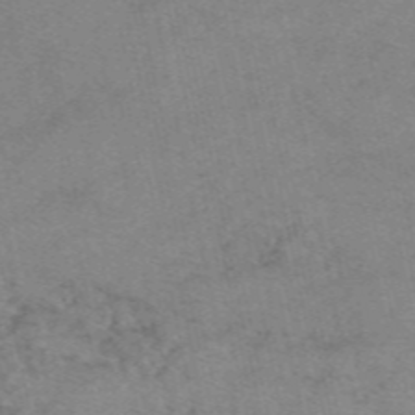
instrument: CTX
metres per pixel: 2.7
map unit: eAb
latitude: 49.6316
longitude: 105.9745
